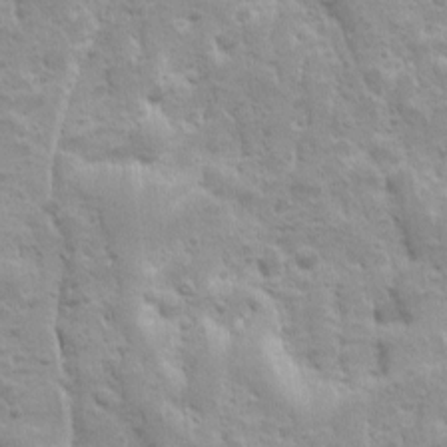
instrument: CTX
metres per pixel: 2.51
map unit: Ave
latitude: 10.1956
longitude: -104.4223
